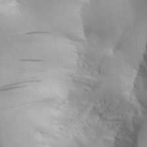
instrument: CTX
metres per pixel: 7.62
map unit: Aa
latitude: 24.8002
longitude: -126.8380
